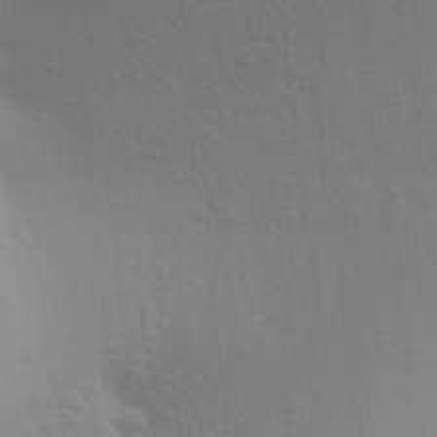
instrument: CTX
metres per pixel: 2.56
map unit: Aa
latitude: 27.7072
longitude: -144.3278
